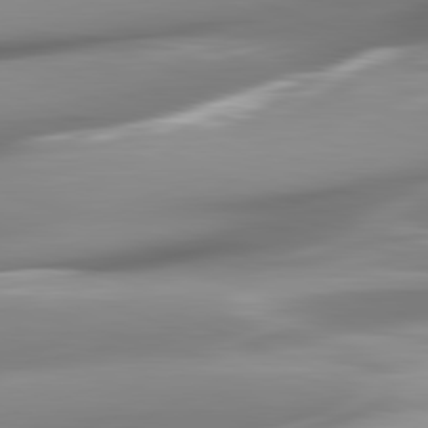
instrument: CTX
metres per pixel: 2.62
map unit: lApd
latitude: 82.3089
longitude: -147.1404
